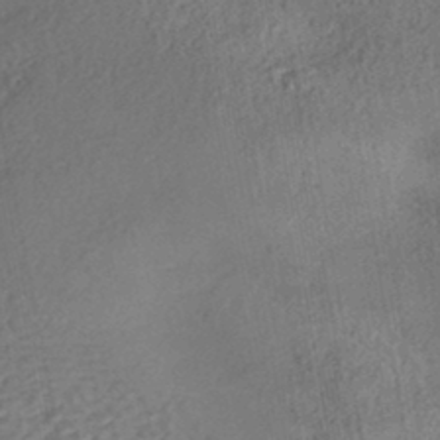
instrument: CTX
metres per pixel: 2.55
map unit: eHh
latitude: -42.9919
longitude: 120.8786
